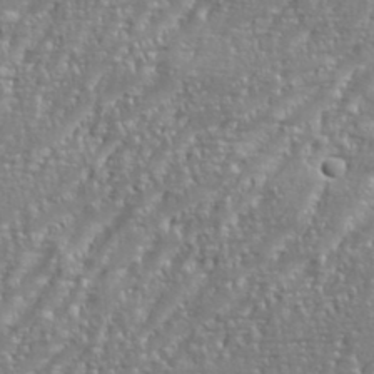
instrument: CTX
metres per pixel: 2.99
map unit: eHh
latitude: 34.9891
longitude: -133.9528
